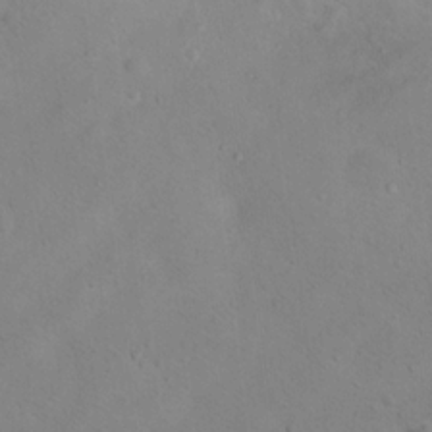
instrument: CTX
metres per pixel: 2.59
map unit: Nhu
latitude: 14.8002
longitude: -36.5357
